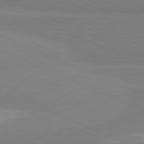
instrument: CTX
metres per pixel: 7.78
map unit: lApd
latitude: 81.6316
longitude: 177.3888
